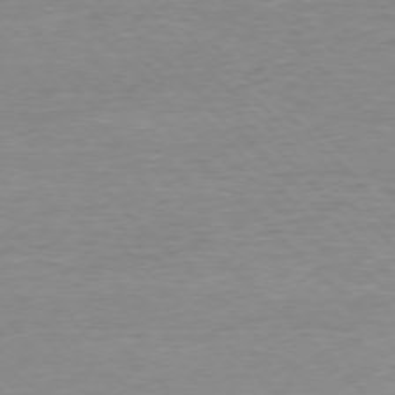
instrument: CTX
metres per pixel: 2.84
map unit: Ap
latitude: -77.1809
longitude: -88.9892
